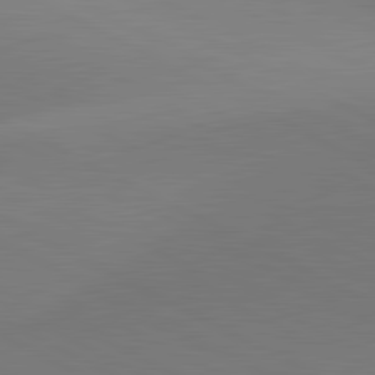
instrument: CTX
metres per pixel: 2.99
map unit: lApd
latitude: 81.6694
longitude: 151.9745
